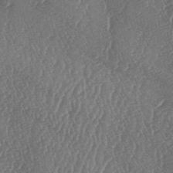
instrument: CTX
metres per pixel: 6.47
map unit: lAa
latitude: -6.1605
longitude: -130.0444
